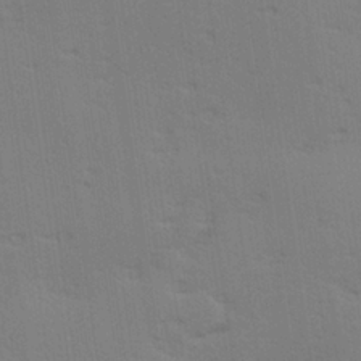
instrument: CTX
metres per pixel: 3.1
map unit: Hve
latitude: 26.4979
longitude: -94.1767
